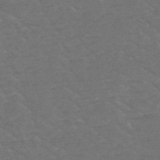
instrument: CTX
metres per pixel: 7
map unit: HNb
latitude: -50.0283
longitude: -47.5560
